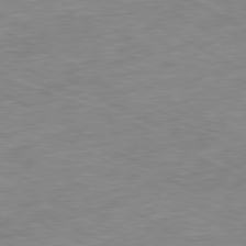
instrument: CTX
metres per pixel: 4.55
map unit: Ap
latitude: -80.9164
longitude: -73.7828
